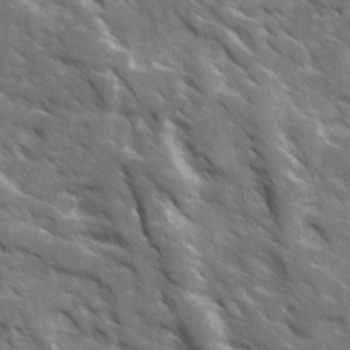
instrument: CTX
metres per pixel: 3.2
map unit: Ave
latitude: 17.7072
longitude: -130.8191
